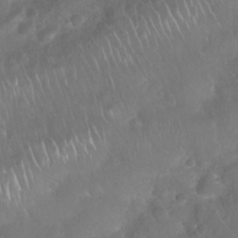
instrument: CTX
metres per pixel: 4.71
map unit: Nhu
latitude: 27.8395
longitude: -63.7639
